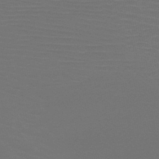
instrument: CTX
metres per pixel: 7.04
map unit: HNb
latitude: -47.8800
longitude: -43.5749
